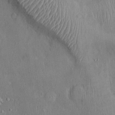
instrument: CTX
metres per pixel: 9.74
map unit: Ht
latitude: -3.4265
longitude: -14.8947
